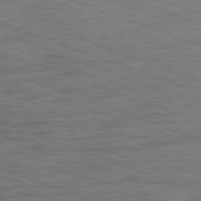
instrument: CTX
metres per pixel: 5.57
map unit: Ap
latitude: -81.6722
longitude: -74.2712
